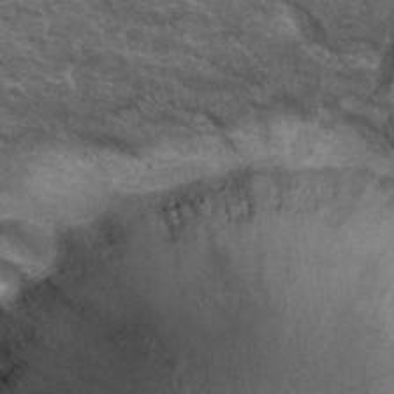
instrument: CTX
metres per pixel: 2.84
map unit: Hto
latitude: 37.7261
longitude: -46.4979
